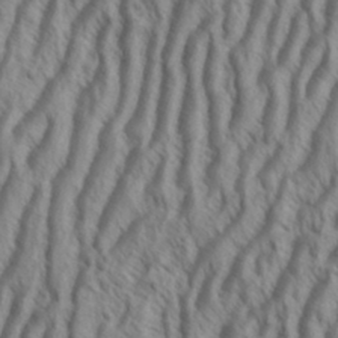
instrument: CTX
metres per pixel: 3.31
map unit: Aa
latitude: 34.2522
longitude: -138.6490
